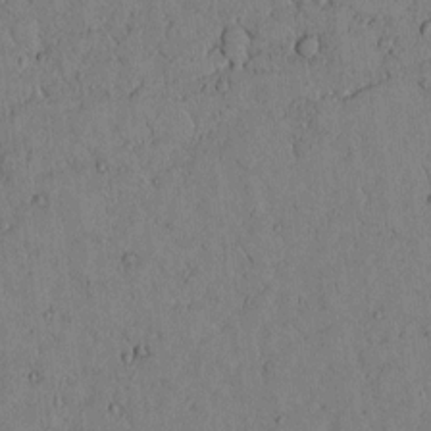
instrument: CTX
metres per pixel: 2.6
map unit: lAvf
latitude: 4.4034
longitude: 159.4832
